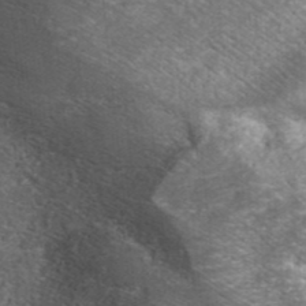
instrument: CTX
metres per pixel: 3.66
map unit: ANa
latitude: 42.4412
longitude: 26.4062
